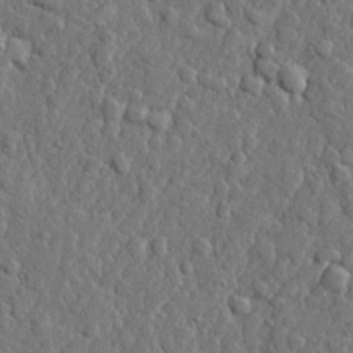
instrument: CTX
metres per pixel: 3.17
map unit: lHvf
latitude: 23.0269
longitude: 143.4265
